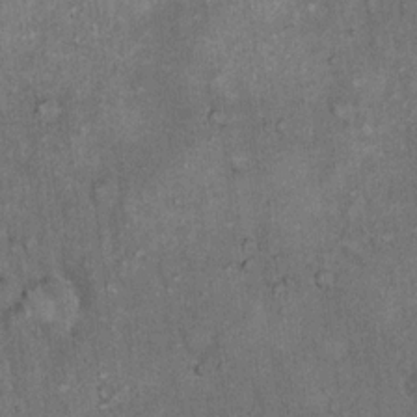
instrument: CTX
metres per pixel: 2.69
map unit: Hto
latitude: 18.0444
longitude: -61.8394
